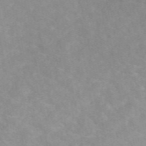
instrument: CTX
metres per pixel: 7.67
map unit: eAb
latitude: 49.2348
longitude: 118.8030
